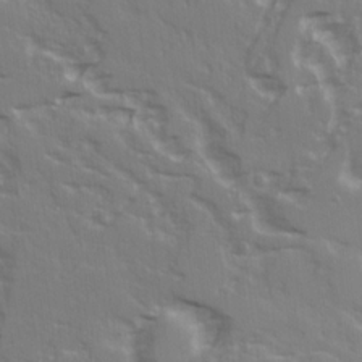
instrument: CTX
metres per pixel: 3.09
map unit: Ave
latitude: 15.7261
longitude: -129.9339
